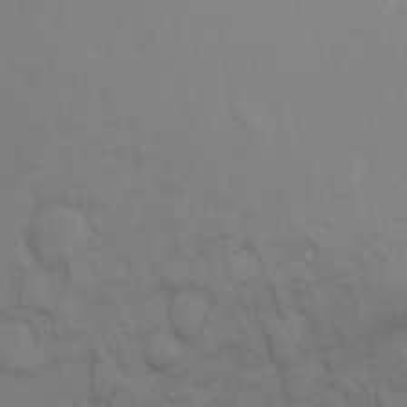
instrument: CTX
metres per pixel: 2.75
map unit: Ht
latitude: 11.6127
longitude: -32.1767
